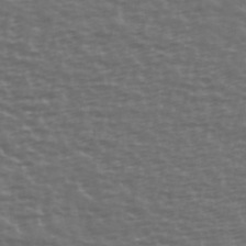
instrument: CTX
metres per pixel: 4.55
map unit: Ave
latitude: 39.5182
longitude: -113.8016
